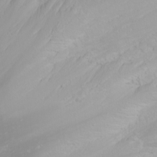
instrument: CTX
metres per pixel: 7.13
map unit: Nhu
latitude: -0.0661
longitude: -79.4994
